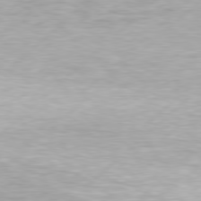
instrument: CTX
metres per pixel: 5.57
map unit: Hpe
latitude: 77.8961
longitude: -131.3482
